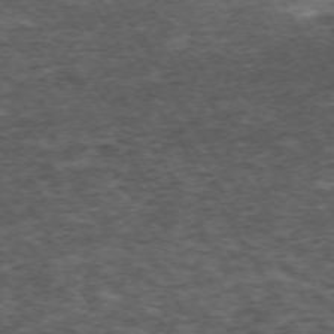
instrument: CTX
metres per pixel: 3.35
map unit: Hpe
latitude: -71.7667
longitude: 14.1606
